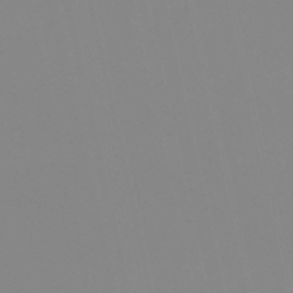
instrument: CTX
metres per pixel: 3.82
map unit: eHh
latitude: -53.4076
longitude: -25.1025
